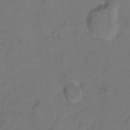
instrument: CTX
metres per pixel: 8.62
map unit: eHh
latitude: 7.5371
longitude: -63.1970
